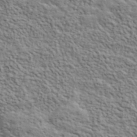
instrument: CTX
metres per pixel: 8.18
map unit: lHvf
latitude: 39.9339
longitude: -89.0081
